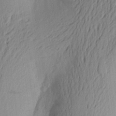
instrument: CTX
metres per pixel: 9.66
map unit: Aa
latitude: 21.6883
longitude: -148.5735
